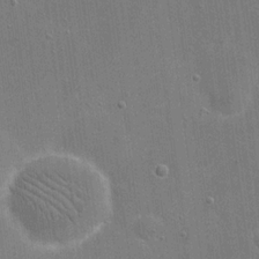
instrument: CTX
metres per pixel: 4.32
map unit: eHh
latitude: 20.4412
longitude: -66.7057
